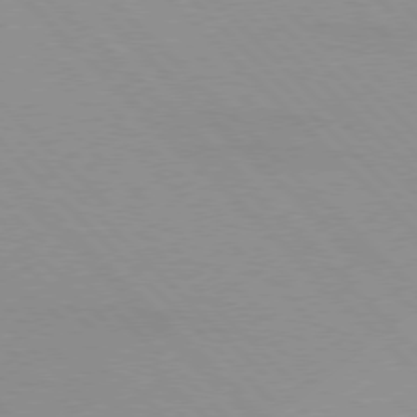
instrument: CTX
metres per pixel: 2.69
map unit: lApd
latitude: 76.6112
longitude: -85.6883
